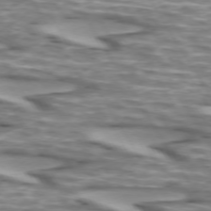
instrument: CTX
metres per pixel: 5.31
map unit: lApd
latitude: 73.2348
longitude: -56.9324
